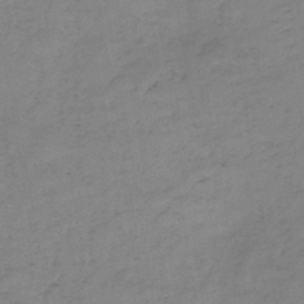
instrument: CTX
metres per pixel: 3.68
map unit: HNb
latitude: -46.6329
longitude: -38.7435
